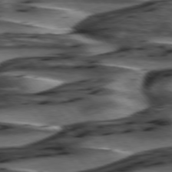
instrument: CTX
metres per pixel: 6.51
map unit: lApd
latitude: 75.4804
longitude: -72.6113
